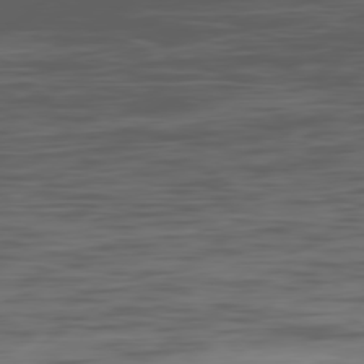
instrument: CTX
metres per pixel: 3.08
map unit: Ap
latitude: -80.2551
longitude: -63.1592
